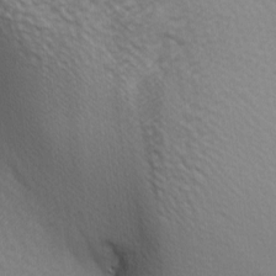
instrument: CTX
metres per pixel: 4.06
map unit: lAa
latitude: -5.7855
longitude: -121.6127
